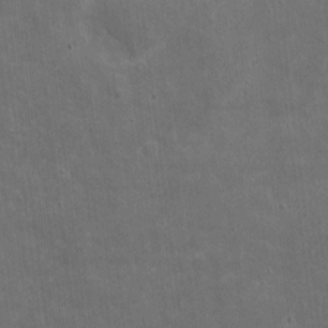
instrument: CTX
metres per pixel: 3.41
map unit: eHh
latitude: 4.6301
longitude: -70.8002
